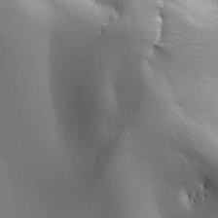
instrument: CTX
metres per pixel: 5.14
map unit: lAa
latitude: -6.1794
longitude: -121.9717
